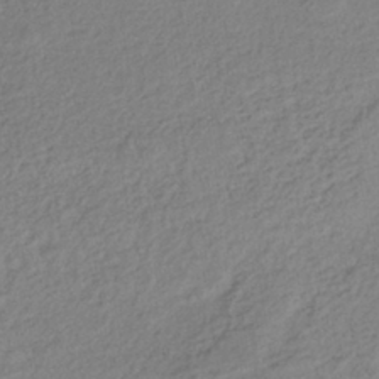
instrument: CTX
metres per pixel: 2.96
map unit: lHb
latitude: -39.1809
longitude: 68.8597
